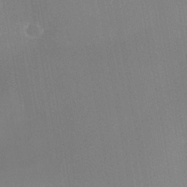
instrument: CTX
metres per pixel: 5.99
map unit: Nhe
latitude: -38.2740
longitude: -119.4993
